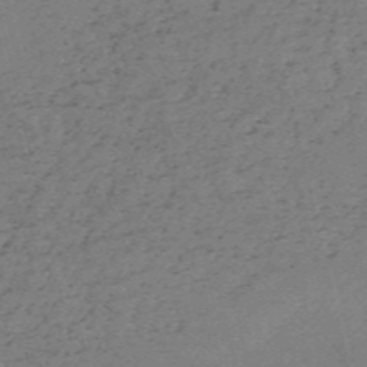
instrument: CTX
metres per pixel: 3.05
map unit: HNb
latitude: -55.5210
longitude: -43.0081
